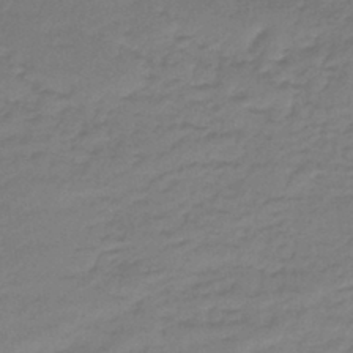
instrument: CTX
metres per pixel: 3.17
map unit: lHb
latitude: -42.7652
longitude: 58.4062
